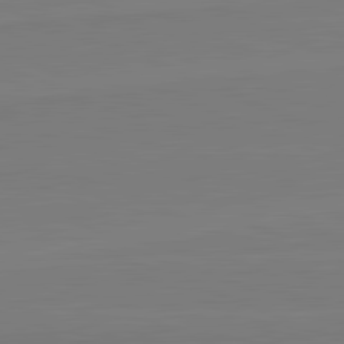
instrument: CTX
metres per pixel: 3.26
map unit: lApd
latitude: 82.0822
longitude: 165.5588
